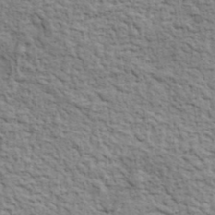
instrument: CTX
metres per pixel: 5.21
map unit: eHh
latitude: 37.4049
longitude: -81.8772
